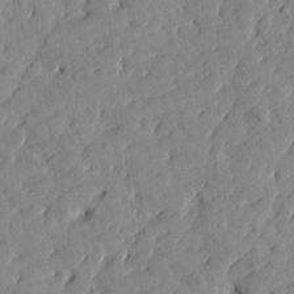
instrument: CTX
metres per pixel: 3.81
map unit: Htu
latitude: 1.3481
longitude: 179.4832
